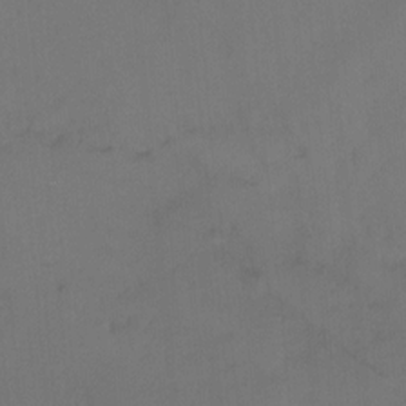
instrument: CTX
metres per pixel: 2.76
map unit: Ht
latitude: -9.5777
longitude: -37.2537
